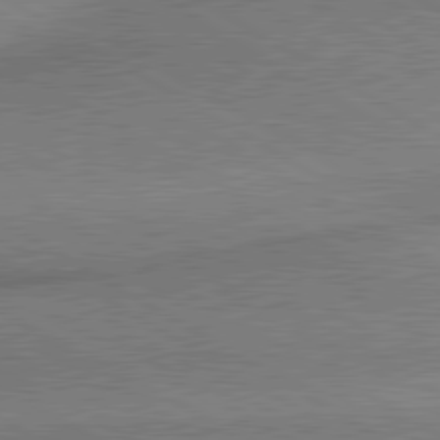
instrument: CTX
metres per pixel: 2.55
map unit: lApd
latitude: 80.5546
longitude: 164.4629
